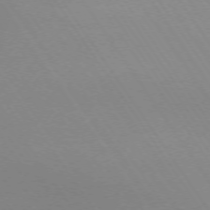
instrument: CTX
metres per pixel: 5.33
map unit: Ap
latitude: -74.0472
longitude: -72.1956
